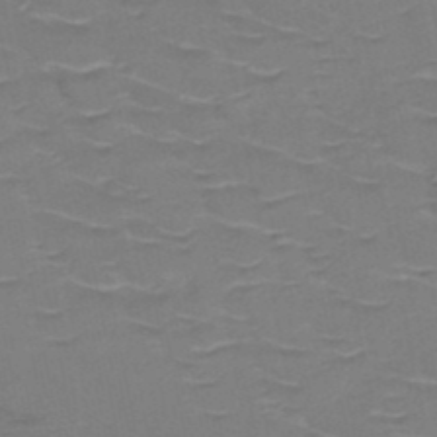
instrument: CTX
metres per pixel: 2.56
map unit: HNb
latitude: -50.1984
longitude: -47.1970
